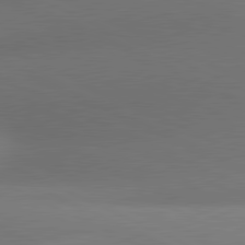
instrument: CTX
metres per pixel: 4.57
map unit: lApd
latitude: 81.1592
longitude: 133.5211
